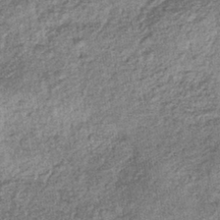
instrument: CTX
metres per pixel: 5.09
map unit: lHb
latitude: -38.8786
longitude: 67.7478
